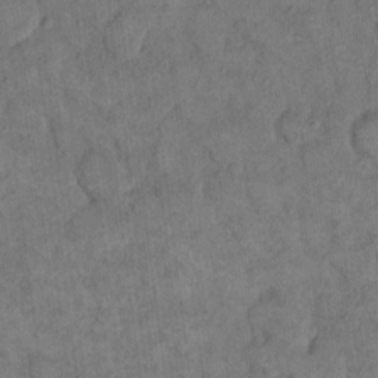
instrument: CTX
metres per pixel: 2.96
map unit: eHh
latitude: 14.4601
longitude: -65.4237
